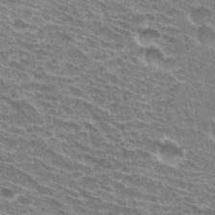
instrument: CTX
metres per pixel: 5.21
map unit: Hto
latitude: 33.9150
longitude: -41.9906
